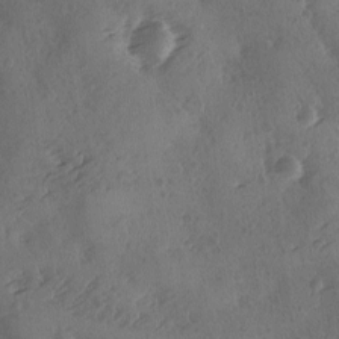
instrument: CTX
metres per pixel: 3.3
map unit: Ave
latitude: -9.4832
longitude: -118.4601
